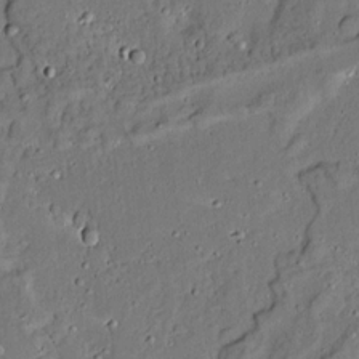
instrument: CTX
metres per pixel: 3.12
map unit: Aa
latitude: 13.1592
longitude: -139.9150
